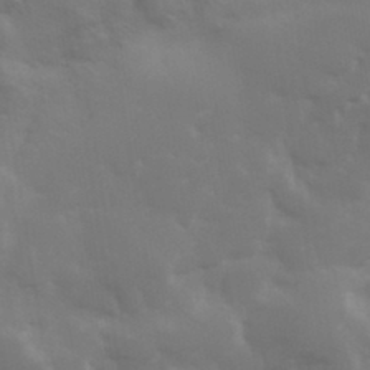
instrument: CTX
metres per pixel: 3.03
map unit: Hve
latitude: 33.3671
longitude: 150.0850
